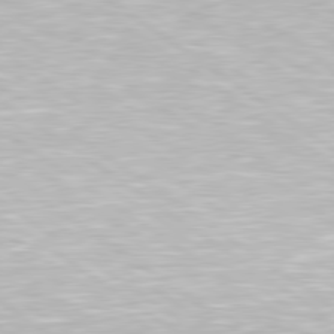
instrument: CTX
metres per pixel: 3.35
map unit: Hpe
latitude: 79.4238
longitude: -153.8773
